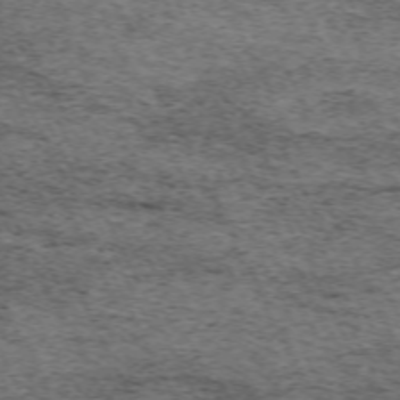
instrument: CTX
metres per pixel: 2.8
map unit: Hpe
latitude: -70.6141
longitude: 11.8234
